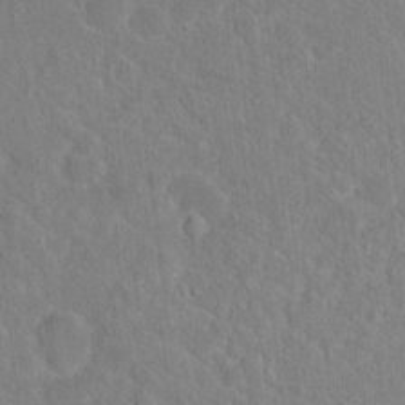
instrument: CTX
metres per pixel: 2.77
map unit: Hto
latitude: 17.0647
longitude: -39.8016
